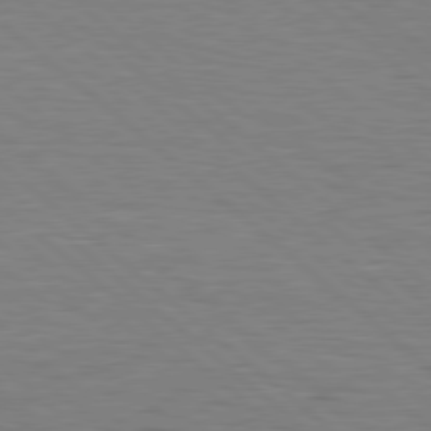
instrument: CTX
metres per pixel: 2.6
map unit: lApd
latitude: 78.4412
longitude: -49.7072
